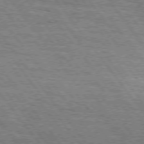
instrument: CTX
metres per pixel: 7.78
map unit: Hpe
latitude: 75.4238
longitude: -138.5924
